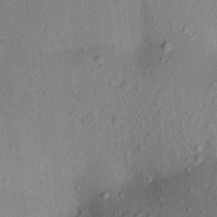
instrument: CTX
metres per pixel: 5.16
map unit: Aa
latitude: 21.4805
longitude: -147.5560
